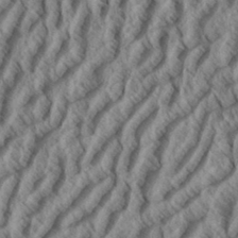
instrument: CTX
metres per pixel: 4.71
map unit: eHh
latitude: 34.3845
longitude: -139.1781
